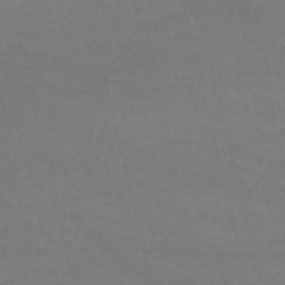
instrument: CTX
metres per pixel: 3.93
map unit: HNb
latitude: -54.2551
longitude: -37.4427
